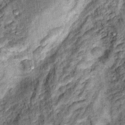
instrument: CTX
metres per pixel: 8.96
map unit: Hto
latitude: 14.4223
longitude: -35.5560
